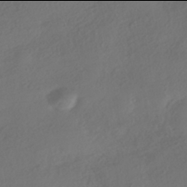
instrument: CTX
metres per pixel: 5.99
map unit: HNhu
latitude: -42.0094
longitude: 106.7275
